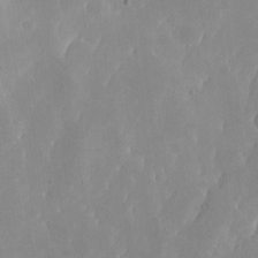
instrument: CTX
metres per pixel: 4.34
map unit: Nhe
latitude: -1.7667
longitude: -58.7624
